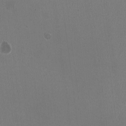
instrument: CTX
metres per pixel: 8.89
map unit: HNhu
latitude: -2.9919
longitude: -1.9150
